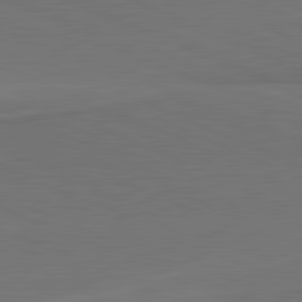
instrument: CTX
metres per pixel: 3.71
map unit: lApd
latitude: 81.9528
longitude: 156.4251
